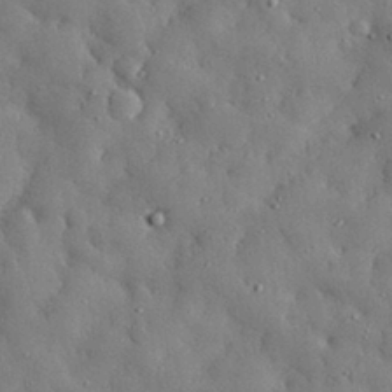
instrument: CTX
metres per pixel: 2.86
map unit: eHh
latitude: 30.8380
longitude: -73.4616
